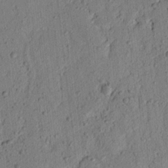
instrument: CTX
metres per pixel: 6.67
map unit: lAvf
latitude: 7.3104
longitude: 164.6519
